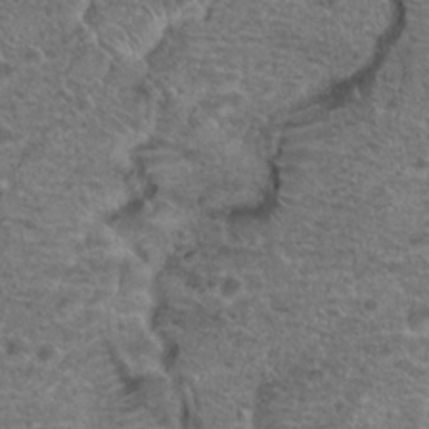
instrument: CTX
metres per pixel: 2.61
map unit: Hto
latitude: 18.6490
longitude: -41.8583
